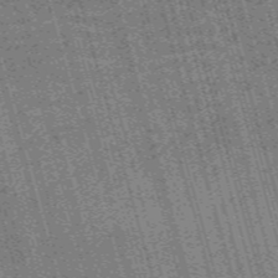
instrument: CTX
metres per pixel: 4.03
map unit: Nve
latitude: -59.5210
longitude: 62.1416
